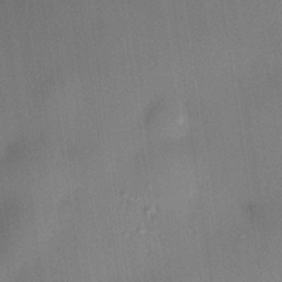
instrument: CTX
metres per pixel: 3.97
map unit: HNhu
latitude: 13.4616
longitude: 11.2565
